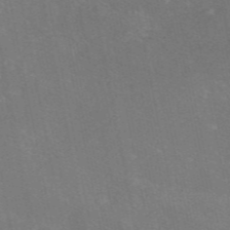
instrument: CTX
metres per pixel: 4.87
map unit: eAb
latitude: 46.9325
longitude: 115.9367
